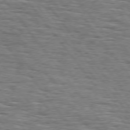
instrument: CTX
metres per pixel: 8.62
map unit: Hpe
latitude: 74.7057
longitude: -138.9703
